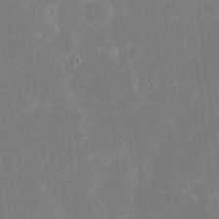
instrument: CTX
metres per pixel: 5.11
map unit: eHh
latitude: 19.3292
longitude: -70.4601
